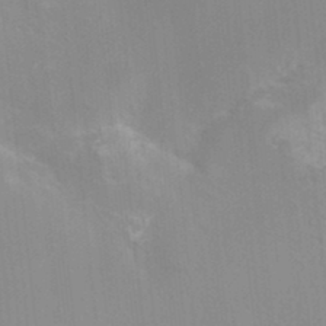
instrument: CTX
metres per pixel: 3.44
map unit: HNhu
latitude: 6.8947
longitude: -1.8961
